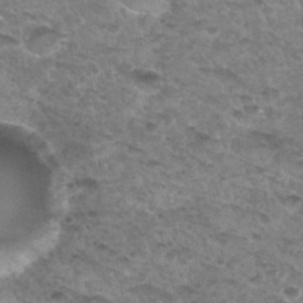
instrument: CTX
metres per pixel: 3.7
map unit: Hto
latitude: 33.8583
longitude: -48.8947
